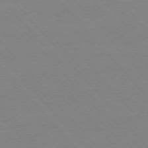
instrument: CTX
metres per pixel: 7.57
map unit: Ap
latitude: -76.1795
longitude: -86.5357
